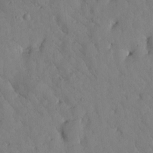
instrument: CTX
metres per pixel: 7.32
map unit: Htu
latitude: 0.2522
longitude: 176.0661
